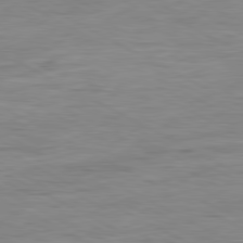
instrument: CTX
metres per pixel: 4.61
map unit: Ap
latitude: -81.4644
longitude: -88.1956
